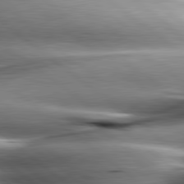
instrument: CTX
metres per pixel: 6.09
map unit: lApd
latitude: 80.4790
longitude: -143.8395
